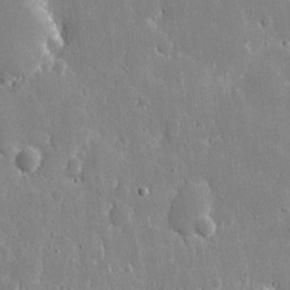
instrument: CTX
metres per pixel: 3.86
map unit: eHh
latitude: 9.4615
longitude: -69.5749
